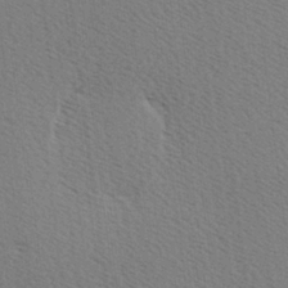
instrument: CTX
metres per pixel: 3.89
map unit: Hve
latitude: 2.4790
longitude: -125.0080
